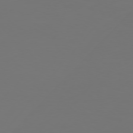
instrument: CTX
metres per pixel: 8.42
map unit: Hpe
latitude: 75.7639
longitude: -129.3482
